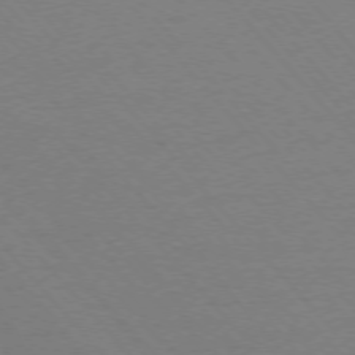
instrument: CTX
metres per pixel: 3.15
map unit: Ap
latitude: -76.5952
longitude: -86.8002
